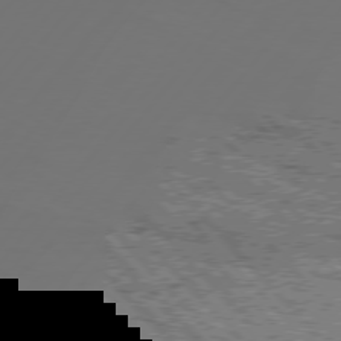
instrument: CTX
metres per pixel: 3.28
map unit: Hpe
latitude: 76.1200
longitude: -138.7246
